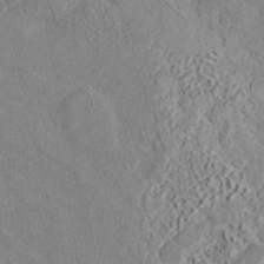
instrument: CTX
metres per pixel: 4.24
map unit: ANa
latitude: 41.5560
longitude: 33.3888
